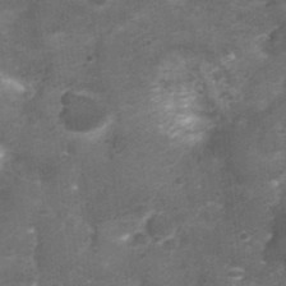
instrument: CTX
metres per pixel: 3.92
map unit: Nhu
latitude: 3.9339
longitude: -18.1200
